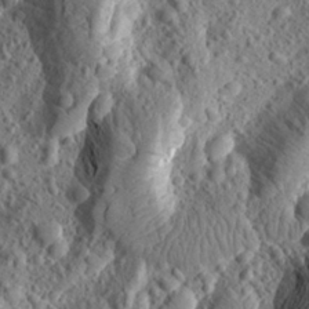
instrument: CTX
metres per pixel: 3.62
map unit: Aa
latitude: 24.5356
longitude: -143.9717
